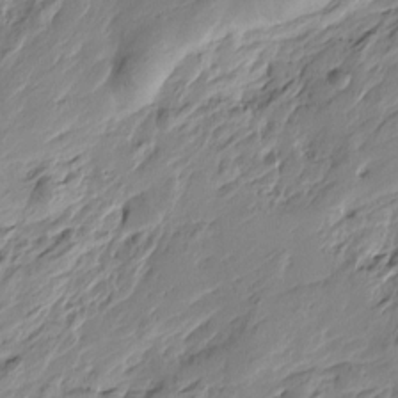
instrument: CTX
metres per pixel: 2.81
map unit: Htu
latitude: -4.5762
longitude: -178.0822
